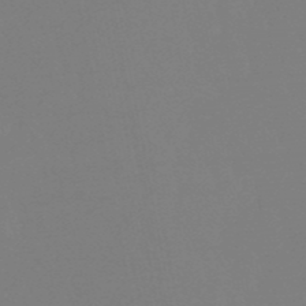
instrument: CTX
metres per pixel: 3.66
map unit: eHb
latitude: -50.5196
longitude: 74.3685
